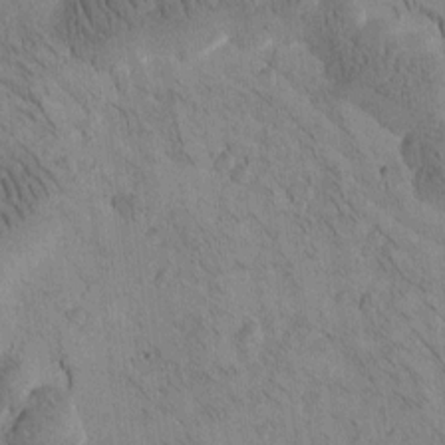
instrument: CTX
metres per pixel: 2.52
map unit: Htu
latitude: -3.9745
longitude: 172.5007
